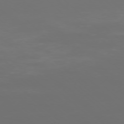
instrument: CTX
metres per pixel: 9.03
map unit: Ap
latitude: -77.2187
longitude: -81.1214
